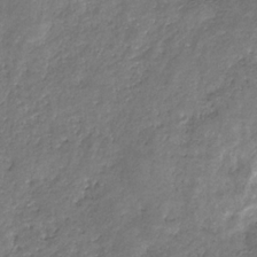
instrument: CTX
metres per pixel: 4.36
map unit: eHb
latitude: -29.9178
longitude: 69.3698
